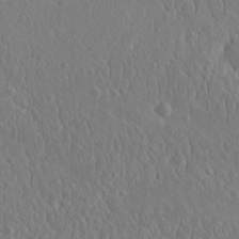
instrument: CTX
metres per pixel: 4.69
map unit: eHh
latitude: 16.6491
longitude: -73.3104
